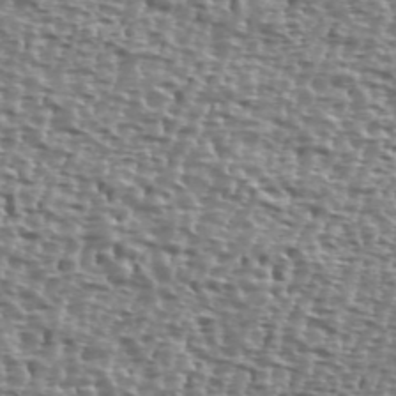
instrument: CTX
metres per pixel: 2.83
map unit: Ave
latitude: 40.2333
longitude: -112.1011
